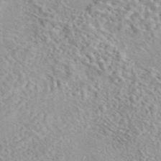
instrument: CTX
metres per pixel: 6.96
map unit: eAb
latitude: 44.4034
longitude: 114.7085
